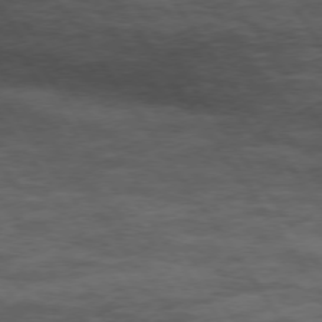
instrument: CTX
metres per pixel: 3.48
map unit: Hpe
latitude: 74.1578
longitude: -142.6680
